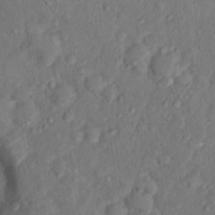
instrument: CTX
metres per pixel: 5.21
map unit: Hto
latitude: 15.4049
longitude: -30.8758
